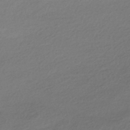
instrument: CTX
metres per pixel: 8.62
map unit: HNhu
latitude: -42.2550
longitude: 94.5384
